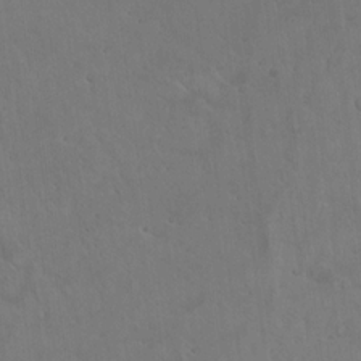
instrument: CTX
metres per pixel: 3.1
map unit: Hto
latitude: 17.8017
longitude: -59.8205
